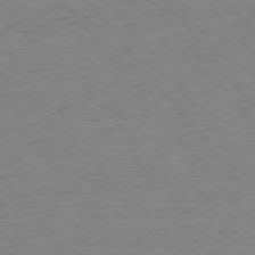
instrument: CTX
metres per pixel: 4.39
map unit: Ap
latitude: -75.7478
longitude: -81.8205
